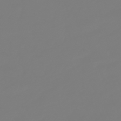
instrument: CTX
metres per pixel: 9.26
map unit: lHb
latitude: -50.0283
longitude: 81.9745
